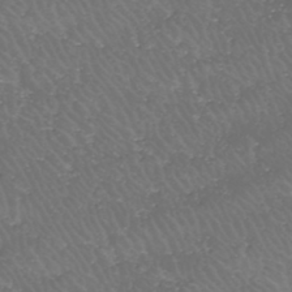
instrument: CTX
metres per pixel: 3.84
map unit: HNhu
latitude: -46.9164
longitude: 30.1606
